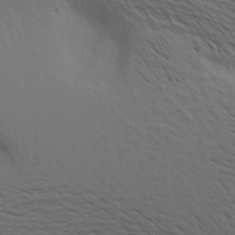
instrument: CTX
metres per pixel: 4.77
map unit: Aa
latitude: 17.6316
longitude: -144.7624
